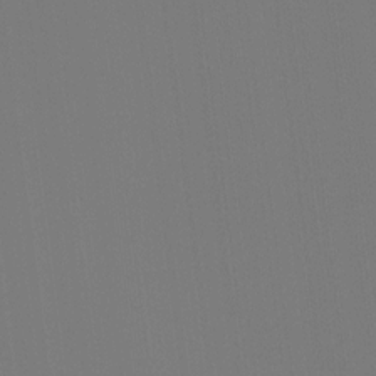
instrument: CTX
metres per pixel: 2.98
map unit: Ht
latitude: -15.5588
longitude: -42.1767
